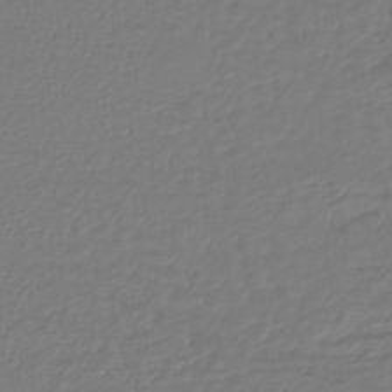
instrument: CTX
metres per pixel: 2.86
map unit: lHb
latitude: -43.0864
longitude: 69.3509
